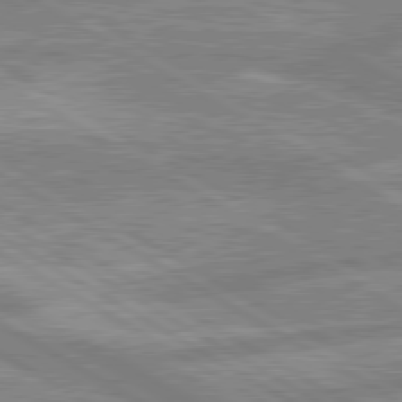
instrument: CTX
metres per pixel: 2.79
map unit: lApd
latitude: 80.0255
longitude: -171.1592
